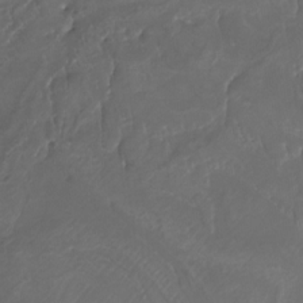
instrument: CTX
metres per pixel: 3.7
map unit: Nhu
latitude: -9.6722
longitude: -76.1200
